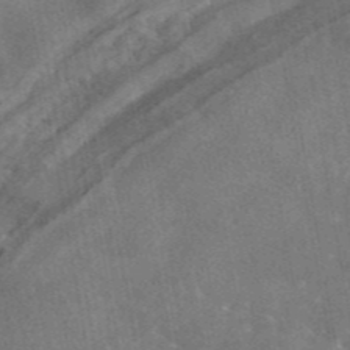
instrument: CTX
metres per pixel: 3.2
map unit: eAb
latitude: 45.0269
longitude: 122.8030
